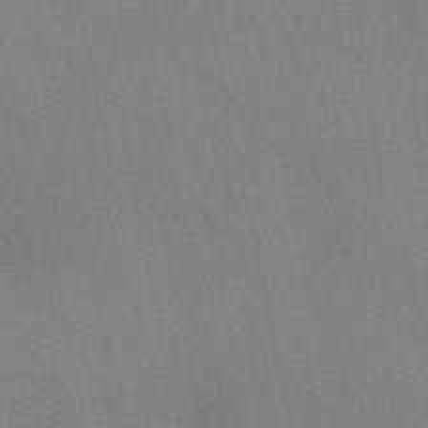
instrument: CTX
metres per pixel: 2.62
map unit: eAb
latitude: 50.1011
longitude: 109.2187
